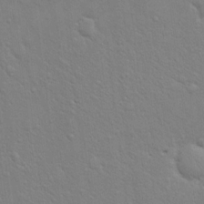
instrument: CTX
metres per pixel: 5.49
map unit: eHh
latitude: 16.9325
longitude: -66.4601
